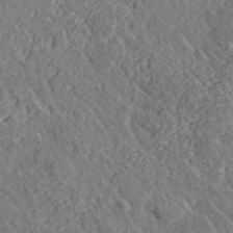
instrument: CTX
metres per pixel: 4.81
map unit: lHvf
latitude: 37.6694
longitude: -91.5560
